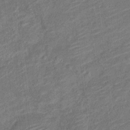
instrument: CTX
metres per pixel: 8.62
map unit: Nve
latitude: -19.4265
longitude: 108.5952
